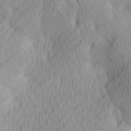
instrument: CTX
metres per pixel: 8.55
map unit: Ave
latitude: 12.4790
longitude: -106.8569
